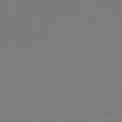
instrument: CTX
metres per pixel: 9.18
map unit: lHb
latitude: -47.4076
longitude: 60.5763
